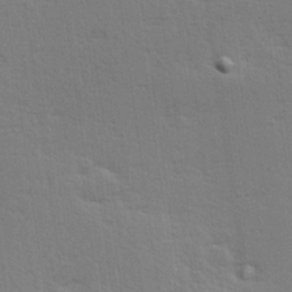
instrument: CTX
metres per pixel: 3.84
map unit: Hve
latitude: 26.4412
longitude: -94.1767
